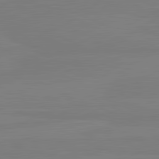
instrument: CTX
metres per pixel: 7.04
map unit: lApd
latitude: 81.5749
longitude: -178.3279
